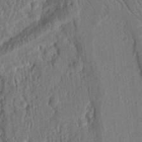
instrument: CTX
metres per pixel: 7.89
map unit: Ht
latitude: 9.6694
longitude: -76.3656
